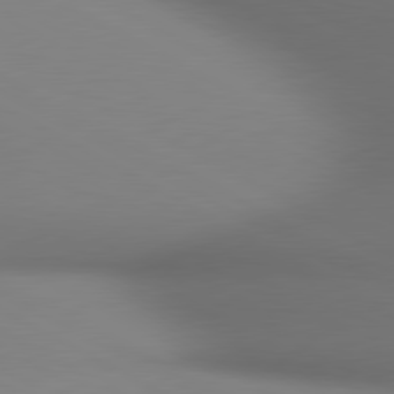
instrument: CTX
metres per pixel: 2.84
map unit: lApd
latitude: 80.6679
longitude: 136.2172
